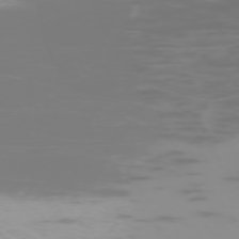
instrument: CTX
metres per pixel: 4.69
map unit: Hpe
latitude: -74.0472
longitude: 5.4454
